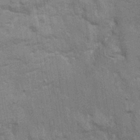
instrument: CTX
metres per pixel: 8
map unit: Nhu
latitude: -0.4440
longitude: -15.7072
